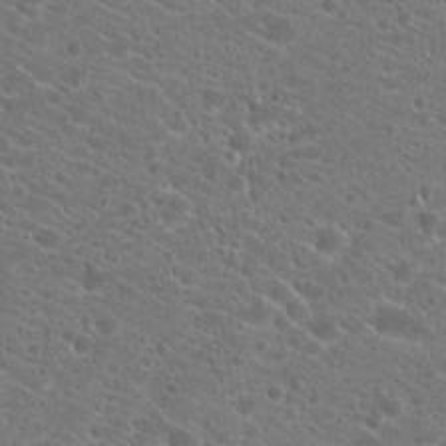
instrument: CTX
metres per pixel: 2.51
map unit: Hto
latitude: 20.4790
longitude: -38.5546
